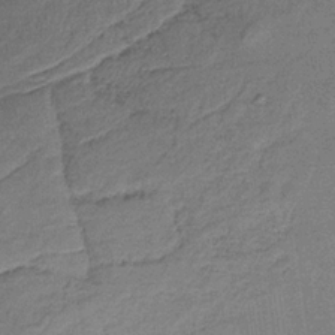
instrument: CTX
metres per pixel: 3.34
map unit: HNb
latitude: -32.8219
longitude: 56.8219
